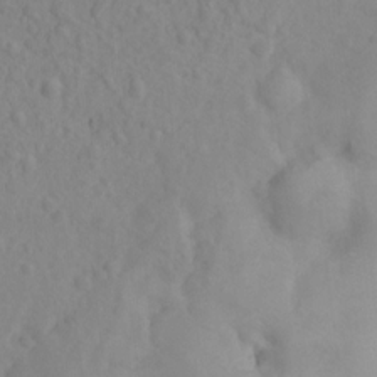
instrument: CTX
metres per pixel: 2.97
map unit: Ht
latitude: 2.8380
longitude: -26.6680
